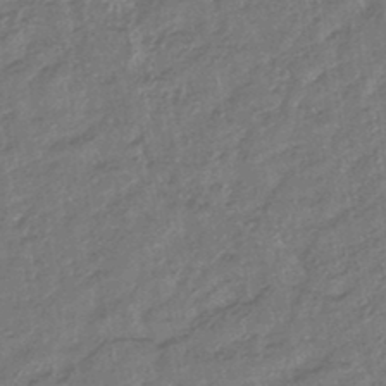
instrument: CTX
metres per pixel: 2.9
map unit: lHb
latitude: -43.8611
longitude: 79.7099
